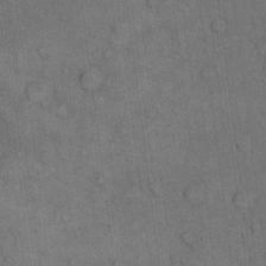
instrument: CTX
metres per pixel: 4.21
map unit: Hto
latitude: 10.6680
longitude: -61.1025
